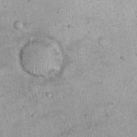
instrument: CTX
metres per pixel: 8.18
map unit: eHh
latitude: 21.1781
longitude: -60.8191
